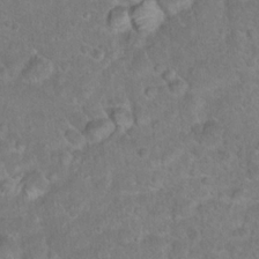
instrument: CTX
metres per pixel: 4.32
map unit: Hto
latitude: 17.2726
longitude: -40.9891
